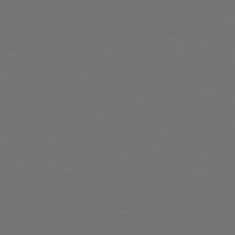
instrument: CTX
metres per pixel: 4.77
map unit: Hpe
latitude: 75.0081
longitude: -124.2900
